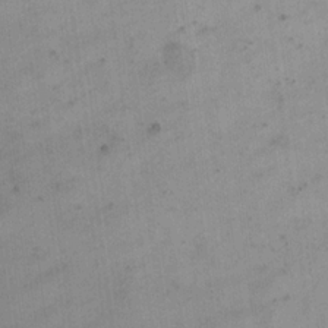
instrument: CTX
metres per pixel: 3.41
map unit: eHh
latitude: 18.8380
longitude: -65.4237
